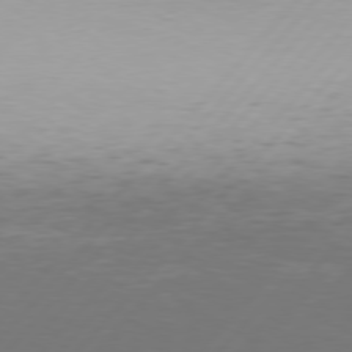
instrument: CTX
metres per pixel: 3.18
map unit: Hpe
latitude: 76.9136
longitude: -138.3089
